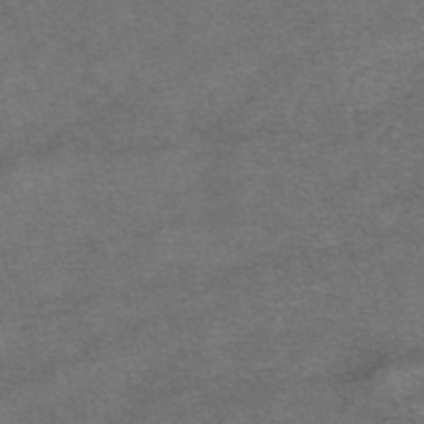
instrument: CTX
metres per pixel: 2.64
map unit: eAb
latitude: 47.0459
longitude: 104.6140
